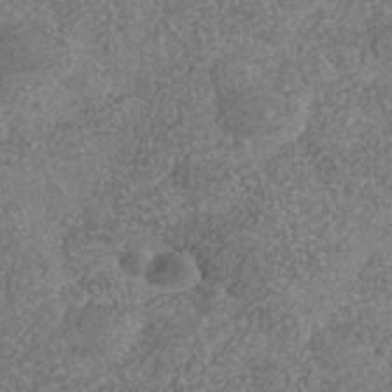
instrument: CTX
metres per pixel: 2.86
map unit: Nhe
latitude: -36.4251
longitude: -130.1011
